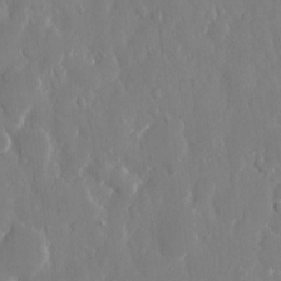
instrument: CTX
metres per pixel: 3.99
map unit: eHh
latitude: 12.5735
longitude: -71.2915
